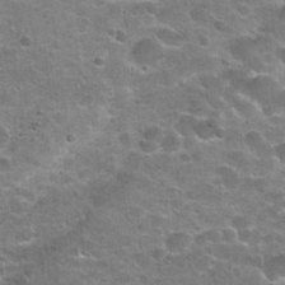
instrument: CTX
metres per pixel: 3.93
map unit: Hto
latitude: 21.1214
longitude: -48.8947
